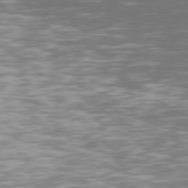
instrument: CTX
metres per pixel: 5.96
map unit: Hpe
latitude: 74.3089
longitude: -125.6505
